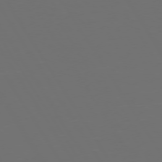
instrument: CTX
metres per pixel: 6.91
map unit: Hpe
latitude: 73.5560
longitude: -128.1956
